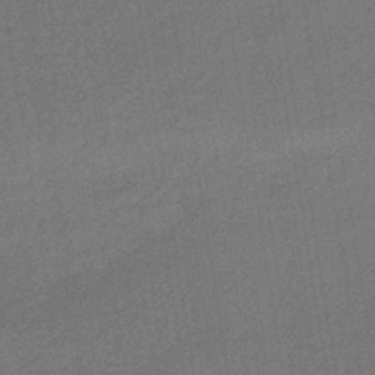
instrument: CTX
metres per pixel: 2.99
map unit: HNhu
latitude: -43.8989
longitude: 90.8408
